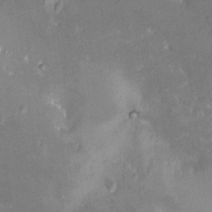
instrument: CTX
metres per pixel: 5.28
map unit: HNhu
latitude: 5.4426
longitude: 3.3320
